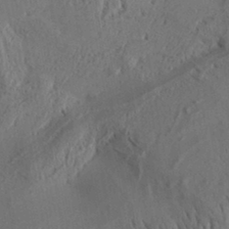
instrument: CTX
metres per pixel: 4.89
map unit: Aa
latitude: 32.3089
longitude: -136.8947
